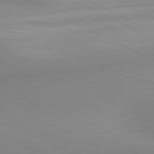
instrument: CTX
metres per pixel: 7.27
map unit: lApd
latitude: 80.8758
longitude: 133.9556
